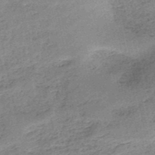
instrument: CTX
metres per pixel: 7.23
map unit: HNb
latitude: -50.5196
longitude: -49.9528
